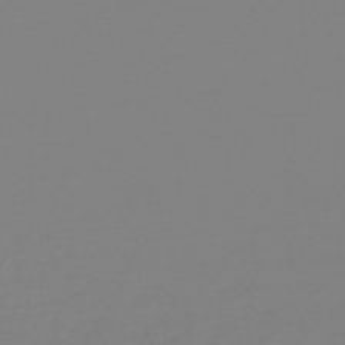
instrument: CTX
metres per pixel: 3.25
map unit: HNb
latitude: -48.7652
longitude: -50.5923
